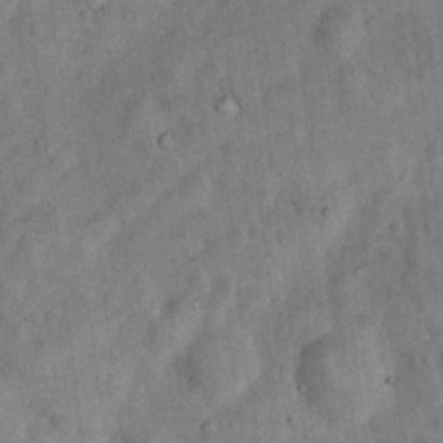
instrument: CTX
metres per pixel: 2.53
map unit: Nhu
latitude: 7.0080
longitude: -23.8961
